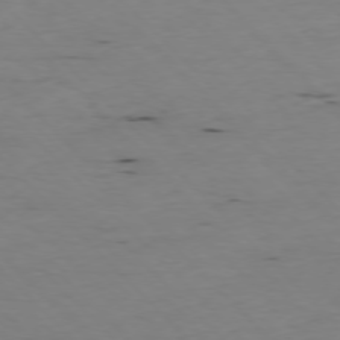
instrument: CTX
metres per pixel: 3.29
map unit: Ap
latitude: -76.8786
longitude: -89.7828
